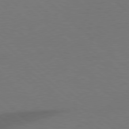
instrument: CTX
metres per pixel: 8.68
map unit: Hpe
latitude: 78.1956
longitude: -150.3845
